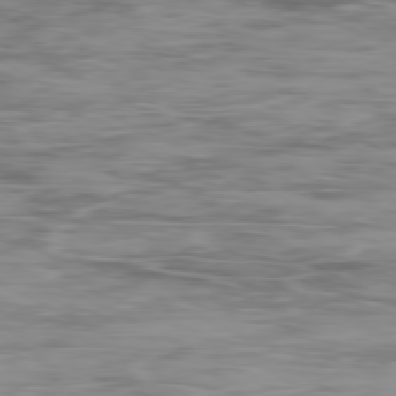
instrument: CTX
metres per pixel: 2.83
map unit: Ap
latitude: -80.0850
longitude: -73.3860
